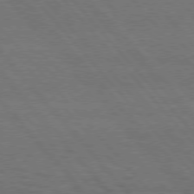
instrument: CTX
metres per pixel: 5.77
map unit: Hpe
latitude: 75.9717
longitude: -138.0255
